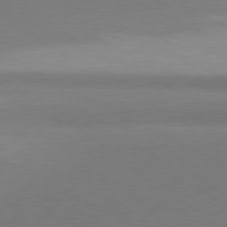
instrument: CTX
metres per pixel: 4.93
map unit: lApd
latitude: 81.2348
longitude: 158.4817
